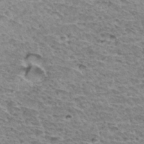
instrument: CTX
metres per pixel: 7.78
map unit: Hto
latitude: 33.3860
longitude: -40.2522
